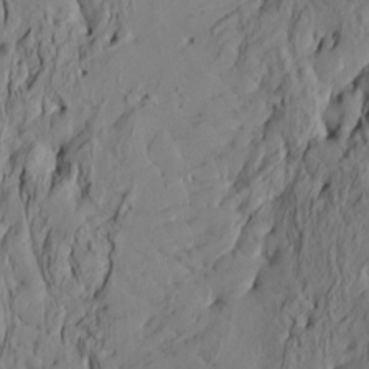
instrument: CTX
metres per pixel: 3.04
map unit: HNhu
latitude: 10.8569
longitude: 23.9367
